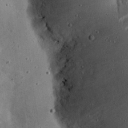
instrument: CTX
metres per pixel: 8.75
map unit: Ht
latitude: 13.4049
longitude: -74.1200
